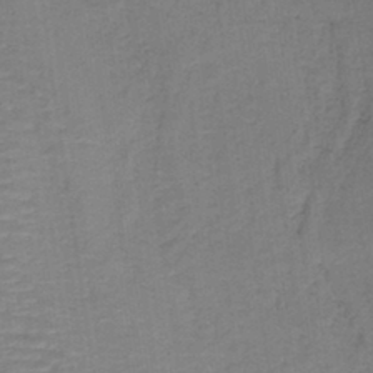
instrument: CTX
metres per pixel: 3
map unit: lHb
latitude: -40.5574
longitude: 53.0297
